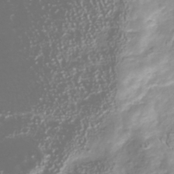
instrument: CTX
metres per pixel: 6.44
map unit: Nhu
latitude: -40.3495
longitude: -82.2711
